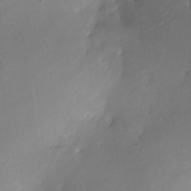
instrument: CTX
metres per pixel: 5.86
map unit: Nve
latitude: -24.9919
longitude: -109.3103
